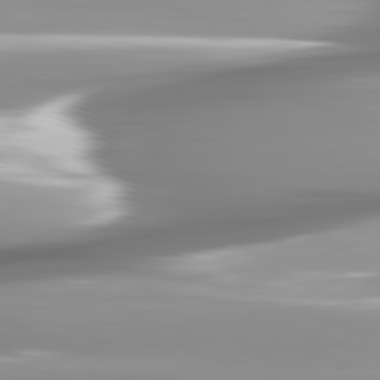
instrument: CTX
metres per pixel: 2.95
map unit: lApd
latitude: 82.3467
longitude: -143.3860
